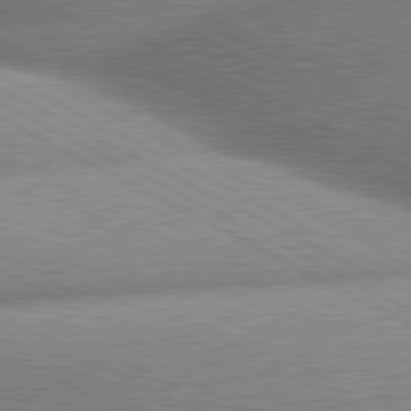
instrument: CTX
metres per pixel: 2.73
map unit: lApd
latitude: 80.2145
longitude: -159.9906
